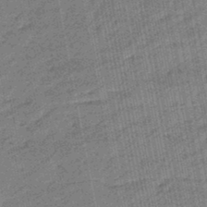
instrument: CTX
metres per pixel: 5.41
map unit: eHb
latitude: -45.2565
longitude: 89.3132
